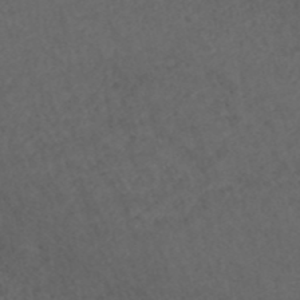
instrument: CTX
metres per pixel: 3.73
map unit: ANa
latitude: 42.7813
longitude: 28.1039
